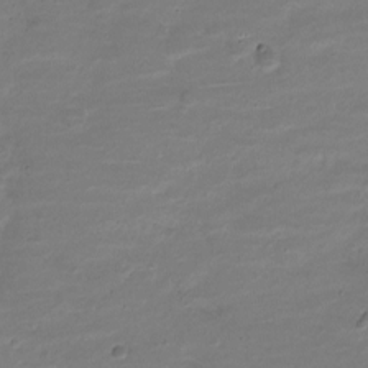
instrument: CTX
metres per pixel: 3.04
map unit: Nve
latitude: -20.6707
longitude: 103.9556
